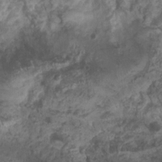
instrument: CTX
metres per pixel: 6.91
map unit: Nhu
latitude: 6.0444
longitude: -18.5356
